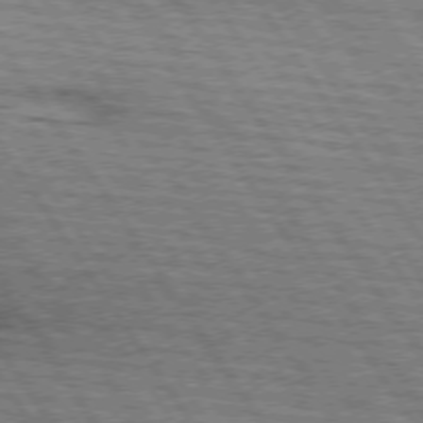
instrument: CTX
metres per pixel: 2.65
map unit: lApd
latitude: 73.9906
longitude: -78.2334
